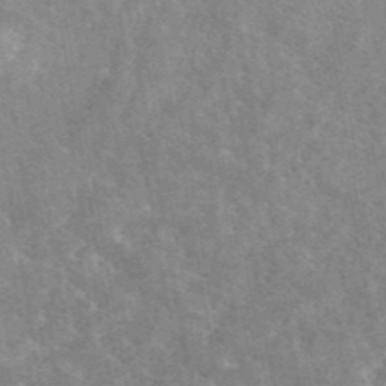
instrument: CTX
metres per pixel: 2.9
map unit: eAb
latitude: 45.1025
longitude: 125.0486
